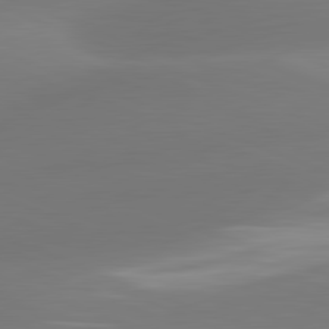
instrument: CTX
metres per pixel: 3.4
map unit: lApd
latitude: 81.5749
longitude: -162.7625
